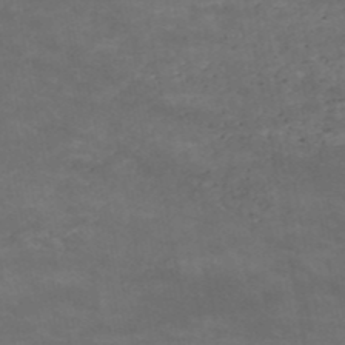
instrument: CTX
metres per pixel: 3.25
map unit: HNb
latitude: -51.5399
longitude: -39.5182
